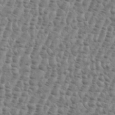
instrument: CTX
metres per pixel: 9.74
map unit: eHh
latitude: 36.7813
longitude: -136.3656
